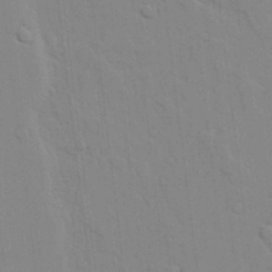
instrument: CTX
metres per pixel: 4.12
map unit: lAvf
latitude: 24.3089
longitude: -111.7639
